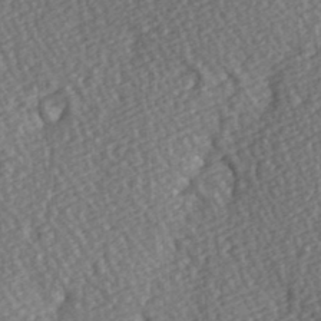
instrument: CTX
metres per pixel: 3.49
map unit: Hve
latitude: 3.2159
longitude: -123.6694
